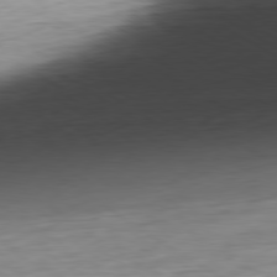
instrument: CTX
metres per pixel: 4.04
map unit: Ap
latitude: -80.3118
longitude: -68.4979
